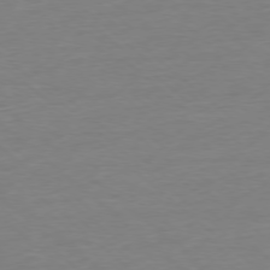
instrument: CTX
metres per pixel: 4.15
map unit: Ap
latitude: -77.9178
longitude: -80.4601
